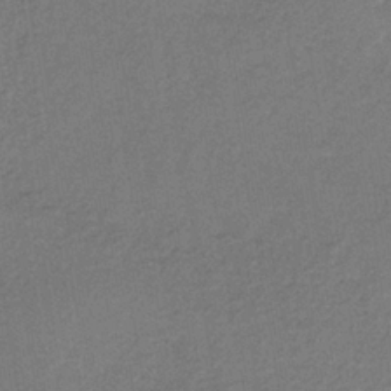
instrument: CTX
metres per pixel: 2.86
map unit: lHb
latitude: -34.8786
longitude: 62.3306
